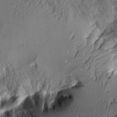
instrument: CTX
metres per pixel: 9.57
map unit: Aa
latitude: 8.8947
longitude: -128.7435
